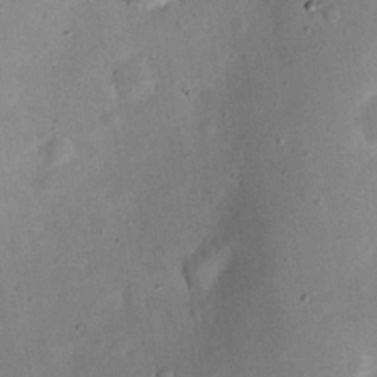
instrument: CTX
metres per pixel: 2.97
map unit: eHh
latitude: 24.2711
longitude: -71.2915
